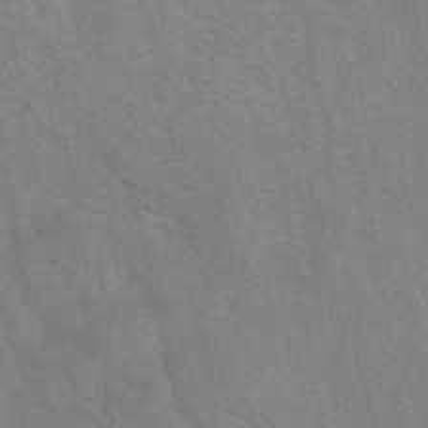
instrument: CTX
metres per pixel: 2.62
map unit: eAb
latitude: 41.5560
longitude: 106.6330
